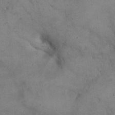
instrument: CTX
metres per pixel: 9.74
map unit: eHh
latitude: 21.4805
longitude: -61.3292
